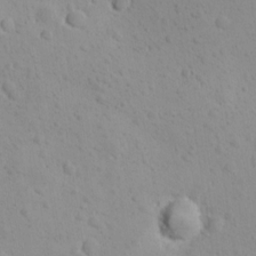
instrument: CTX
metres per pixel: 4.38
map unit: Ave
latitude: -10.2551
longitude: -121.3482
